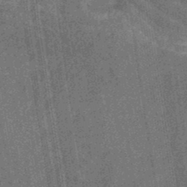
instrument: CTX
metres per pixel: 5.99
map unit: eHb
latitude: -29.6911
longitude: 70.0850
